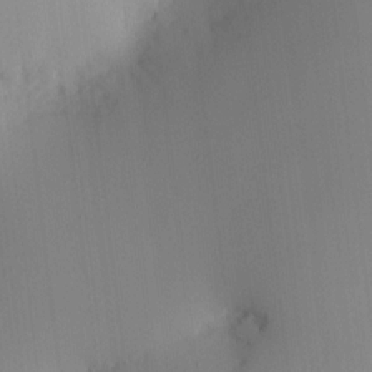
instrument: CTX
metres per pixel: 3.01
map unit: HNhu
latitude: 9.4049
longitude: 15.5022
